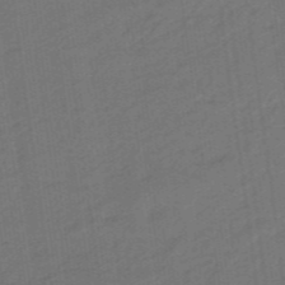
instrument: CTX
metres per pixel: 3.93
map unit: eHb
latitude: -47.1242
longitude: 87.2376
